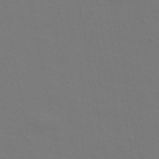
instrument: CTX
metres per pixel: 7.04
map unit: ANa
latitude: 44.3656
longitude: 27.3887
